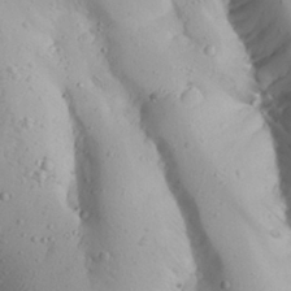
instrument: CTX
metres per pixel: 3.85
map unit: Aa
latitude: 27.5938
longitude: -128.6868
